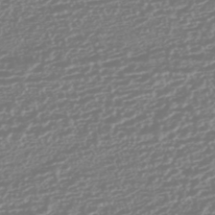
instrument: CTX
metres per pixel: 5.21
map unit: HNhu
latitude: -44.7463
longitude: 100.7841
